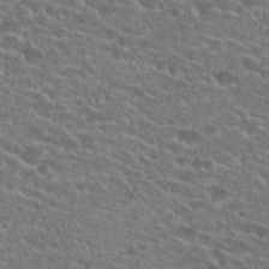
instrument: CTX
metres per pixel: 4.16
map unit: Hto
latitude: 23.8961
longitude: -44.5734
